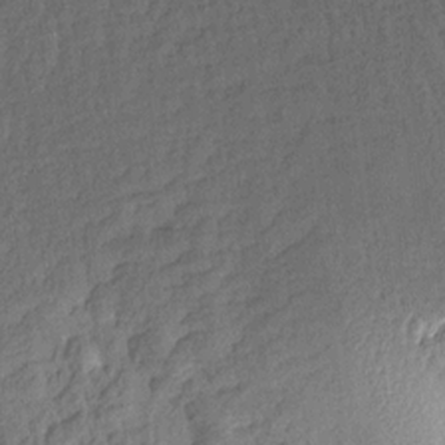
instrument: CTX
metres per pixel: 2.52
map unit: Aa
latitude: 14.2334
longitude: -144.7624
